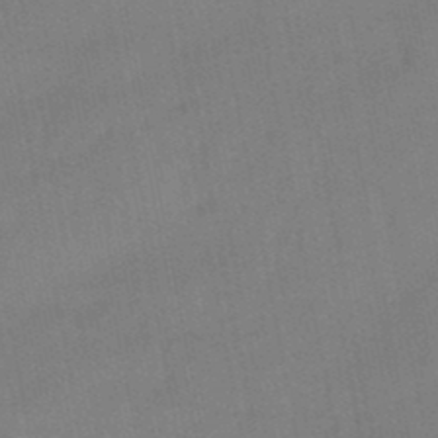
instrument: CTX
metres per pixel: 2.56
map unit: lHb
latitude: -48.9353
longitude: 75.8801
